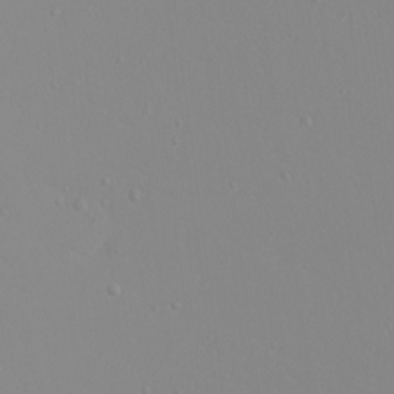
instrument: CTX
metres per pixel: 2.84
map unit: Nhu
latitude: -4.5384
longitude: -82.1199
